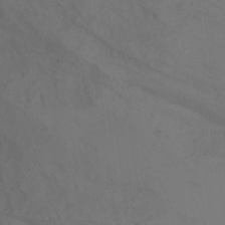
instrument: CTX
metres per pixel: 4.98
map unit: Nhu
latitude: -6.7463
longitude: -49.8772
